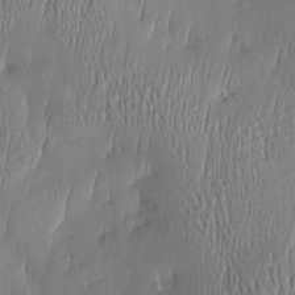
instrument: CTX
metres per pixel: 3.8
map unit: Htu
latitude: -5.4076
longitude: 174.7274
